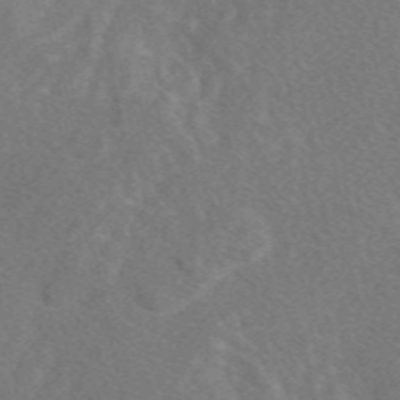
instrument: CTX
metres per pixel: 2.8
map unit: eAb
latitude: 48.1767
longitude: 118.8408
